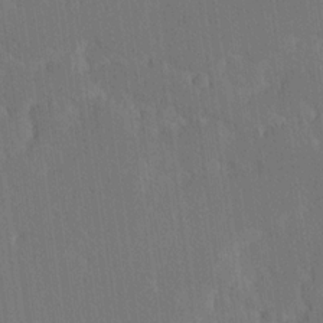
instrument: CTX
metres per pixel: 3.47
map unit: Ave
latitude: 19.8016
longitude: -137.4805
